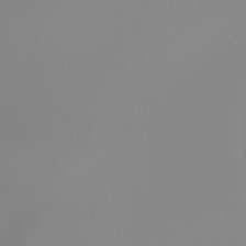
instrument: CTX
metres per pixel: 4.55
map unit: Ht
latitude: -13.3510
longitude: -50.0822
